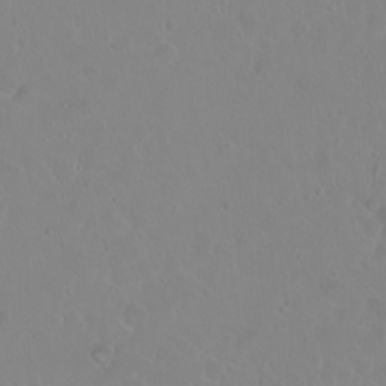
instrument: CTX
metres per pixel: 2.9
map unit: eHh
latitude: 1.4993
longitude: -55.2726
